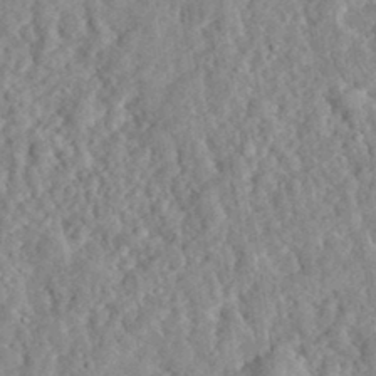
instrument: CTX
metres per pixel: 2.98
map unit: eHh
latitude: 34.8380
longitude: -78.6491
